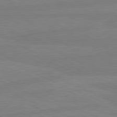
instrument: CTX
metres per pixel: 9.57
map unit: lApd
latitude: 81.4615
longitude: -179.1592
